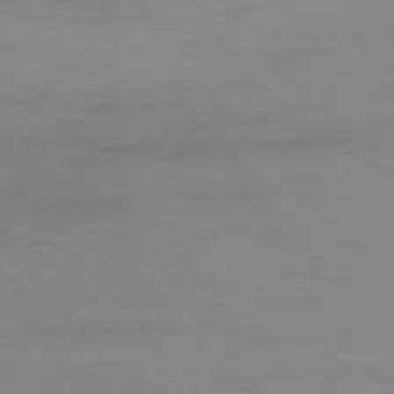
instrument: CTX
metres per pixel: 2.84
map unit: Ap
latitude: -76.0661
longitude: -81.6883
